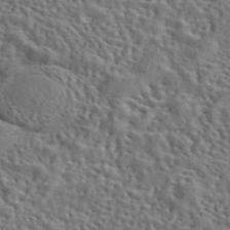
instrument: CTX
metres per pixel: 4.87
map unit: eAb
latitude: 43.1970
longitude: 112.8786
